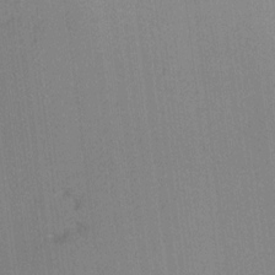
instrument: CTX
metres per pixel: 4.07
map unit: Hto
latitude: 7.7450
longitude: -30.4034
